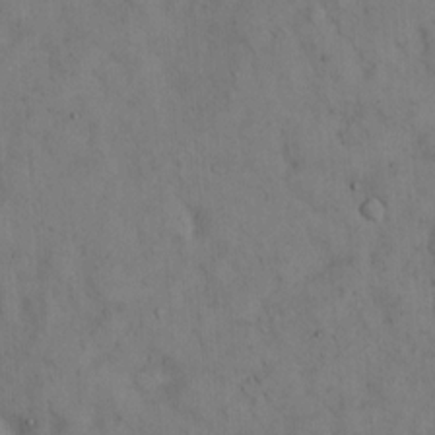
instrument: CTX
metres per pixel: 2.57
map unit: Hto
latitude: 13.5560
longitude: -59.4993
